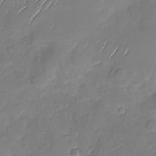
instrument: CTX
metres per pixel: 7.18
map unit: Nhu
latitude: -28.5385
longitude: -62.1956
